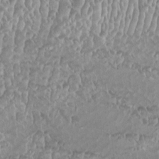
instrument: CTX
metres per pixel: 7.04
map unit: HNhu
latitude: -1.4455
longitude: -0.1766
